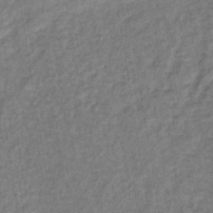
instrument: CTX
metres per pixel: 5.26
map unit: lHb
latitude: -38.4629
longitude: 62.3495
